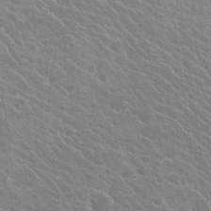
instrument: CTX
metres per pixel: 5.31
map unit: Hto
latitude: 23.6883
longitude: -40.6679
